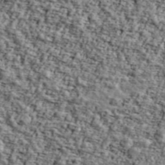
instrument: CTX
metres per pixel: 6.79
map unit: Ave
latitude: 43.4238
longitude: -110.5168
